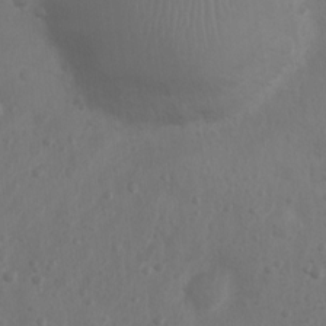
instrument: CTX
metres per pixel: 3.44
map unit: Nhu
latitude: 5.8772
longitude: -19.3670
